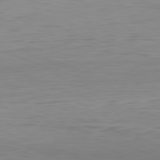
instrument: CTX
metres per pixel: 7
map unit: Hpe
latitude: -82.2361
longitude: 10.3306
